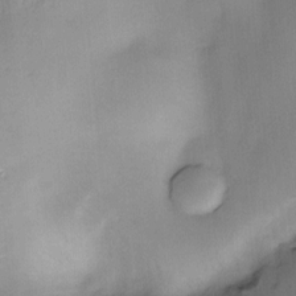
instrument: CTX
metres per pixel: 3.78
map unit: Nve
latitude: -22.4818
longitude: -137.8206
